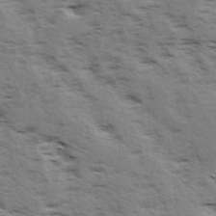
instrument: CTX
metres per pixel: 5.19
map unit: Ave
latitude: 15.1404
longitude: -103.6694
